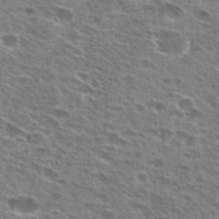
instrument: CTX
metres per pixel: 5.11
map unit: Hto
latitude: 26.7057
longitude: -47.4427
